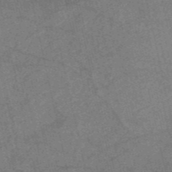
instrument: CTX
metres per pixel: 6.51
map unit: HNb
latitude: -53.3320
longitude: -48.0633
